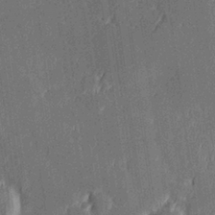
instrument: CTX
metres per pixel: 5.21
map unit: Hve
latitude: 26.9892
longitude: 144.4629
